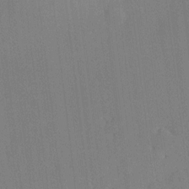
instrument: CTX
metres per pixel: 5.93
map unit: HNhu
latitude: 7.9528
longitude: 16.1417
